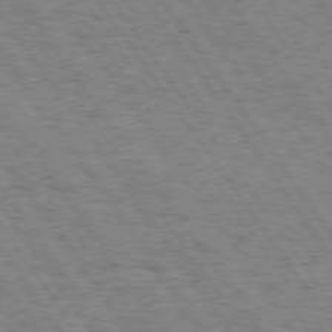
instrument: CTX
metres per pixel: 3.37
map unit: Hpe
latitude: 74.2145
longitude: -138.9892
